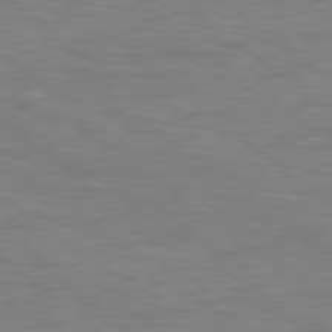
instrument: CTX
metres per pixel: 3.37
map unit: Hpe
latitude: 79.1592
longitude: -128.4601
